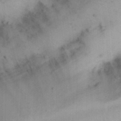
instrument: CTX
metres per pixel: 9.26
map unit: Nhu
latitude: 25.9906
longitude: -70.0444
